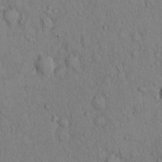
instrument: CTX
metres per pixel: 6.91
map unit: Hto
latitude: 12.3278
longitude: -58.2523
